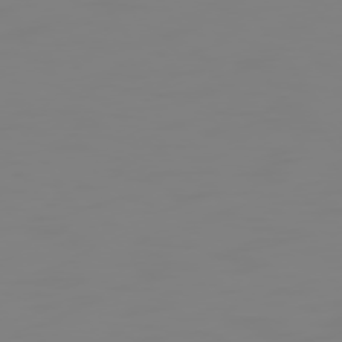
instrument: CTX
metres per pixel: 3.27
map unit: Hpe
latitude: 74.3845
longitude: -126.4601
